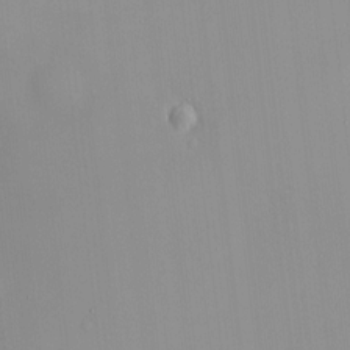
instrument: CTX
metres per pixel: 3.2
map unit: HNhu
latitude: 7.6316
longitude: 8.6707
